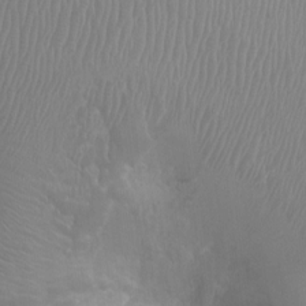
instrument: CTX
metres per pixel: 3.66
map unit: Ht
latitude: -2.6896
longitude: -16.4601
